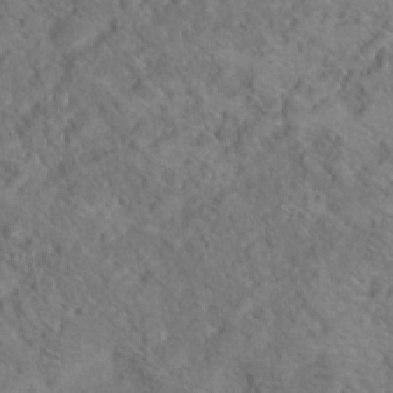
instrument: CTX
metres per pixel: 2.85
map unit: Hto
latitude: 18.2900
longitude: -38.4034
